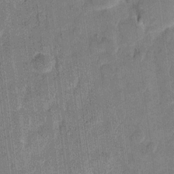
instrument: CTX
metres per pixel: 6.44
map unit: eHh
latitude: 11.2537
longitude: -65.9528
